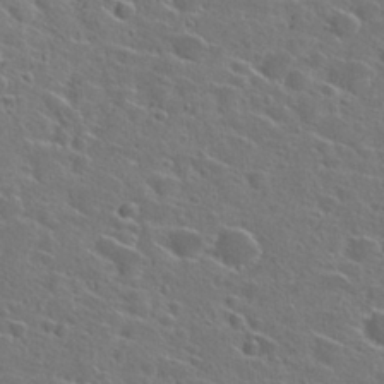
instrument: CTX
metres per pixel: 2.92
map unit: Hto
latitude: 26.6113
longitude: -46.7813
